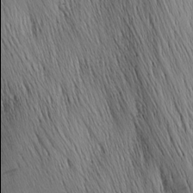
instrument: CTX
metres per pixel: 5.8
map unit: Nhu
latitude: -4.6518
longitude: -149.9906
